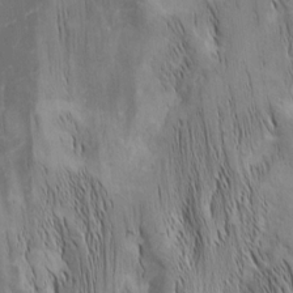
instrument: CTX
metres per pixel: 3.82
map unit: Nhu
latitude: -5.0297
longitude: -152.3467
